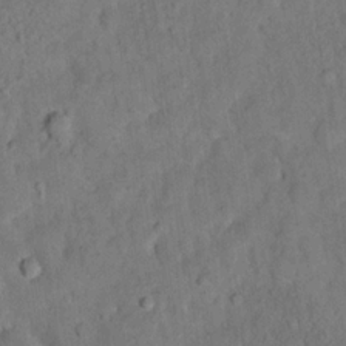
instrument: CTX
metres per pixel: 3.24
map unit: eHh
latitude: 18.7435
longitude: -62.3090
